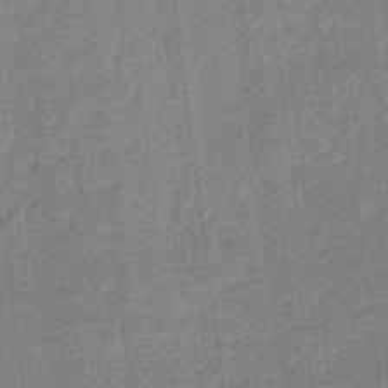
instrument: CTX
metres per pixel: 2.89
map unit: lHb
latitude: -40.4818
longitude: 69.4832
